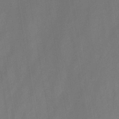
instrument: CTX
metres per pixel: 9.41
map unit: HNb
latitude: -45.5021
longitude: -39.7072
